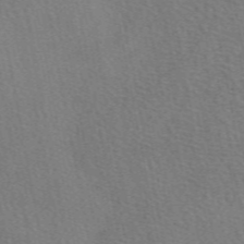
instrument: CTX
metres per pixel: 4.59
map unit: eAb
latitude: 51.1214
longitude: 115.3887
